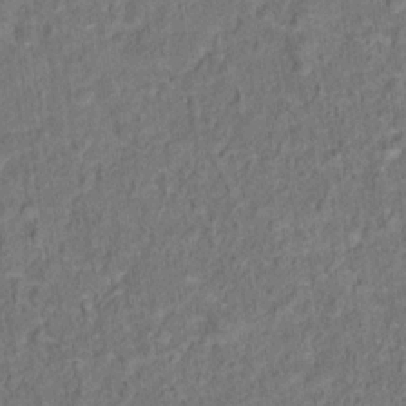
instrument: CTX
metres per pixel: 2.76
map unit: Hto
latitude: 14.4601
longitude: -38.3467
